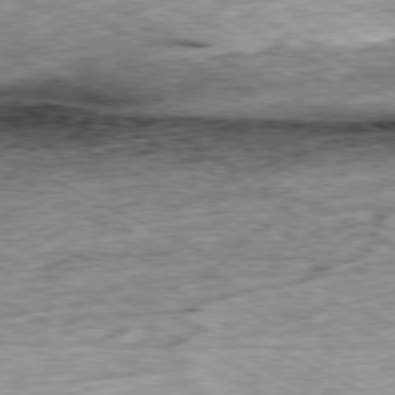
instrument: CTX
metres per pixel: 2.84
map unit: Ap
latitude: -79.8044
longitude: -67.5371
